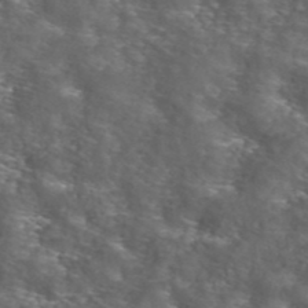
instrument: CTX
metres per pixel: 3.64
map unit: ANa
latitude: 44.3467
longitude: 23.8234
